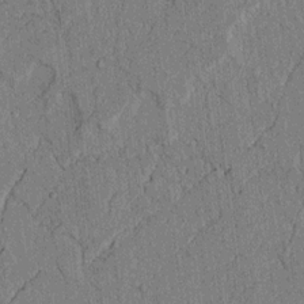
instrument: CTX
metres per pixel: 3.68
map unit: lAvf
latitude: 5.4615
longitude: 169.5966
